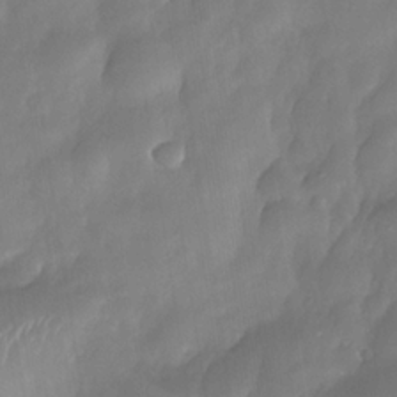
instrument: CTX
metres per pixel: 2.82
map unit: Nhe
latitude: -33.7856
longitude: -145.8016
